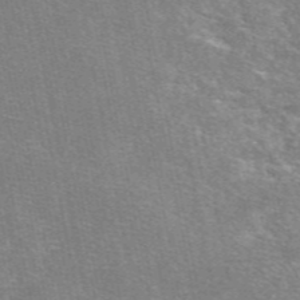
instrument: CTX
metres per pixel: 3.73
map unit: eAb
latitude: 48.4034
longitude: 115.8044
